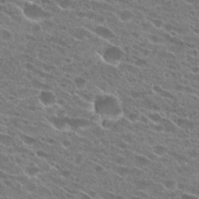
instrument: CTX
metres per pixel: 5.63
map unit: Hto
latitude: 24.1388
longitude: -41.7638
